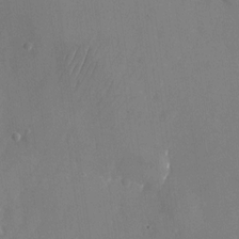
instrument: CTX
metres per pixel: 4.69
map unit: Nhu
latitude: -25.3132
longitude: -70.7624
